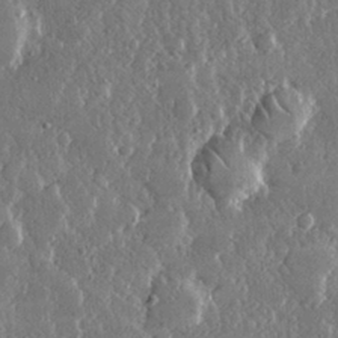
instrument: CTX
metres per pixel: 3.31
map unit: lHvf
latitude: 31.0270
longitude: -91.9150
